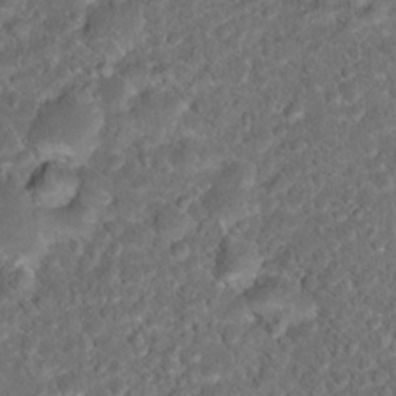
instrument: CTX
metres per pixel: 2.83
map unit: Hto
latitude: 17.5560
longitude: -37.4993
